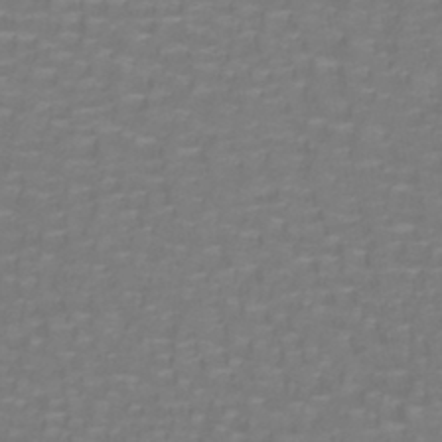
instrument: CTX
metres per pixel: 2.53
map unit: lHb
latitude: -42.1983
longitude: 56.9541
